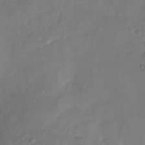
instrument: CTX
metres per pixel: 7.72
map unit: Nhu
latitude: -22.0472
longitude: -56.6679
